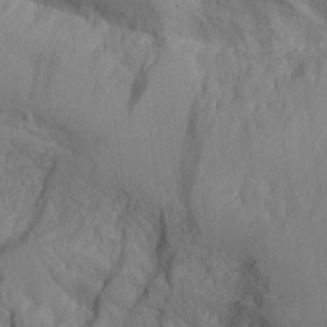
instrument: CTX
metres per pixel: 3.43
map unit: Aa
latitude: 26.2712
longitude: -132.4412
